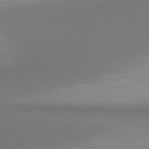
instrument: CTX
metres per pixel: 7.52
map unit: lApd
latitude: 81.0836
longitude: 159.5966
